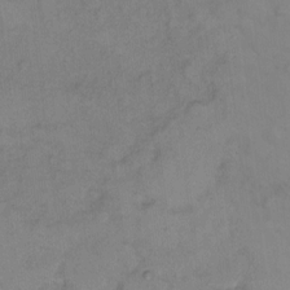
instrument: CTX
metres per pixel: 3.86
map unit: Hto
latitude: 7.0080
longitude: -60.9891
